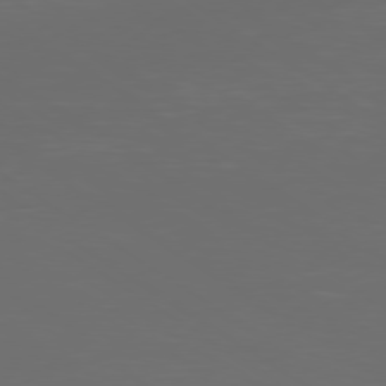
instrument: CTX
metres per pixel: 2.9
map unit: Ap
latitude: -79.5588
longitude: -93.2537
